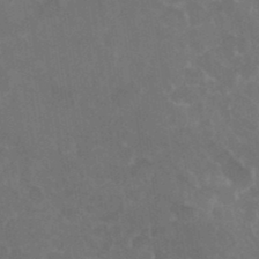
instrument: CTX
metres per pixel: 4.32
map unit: HNhu
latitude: 4.3467
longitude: -1.8016
